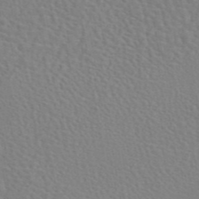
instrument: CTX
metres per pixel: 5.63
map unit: eAb
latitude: 45.1970
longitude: 113.1242
